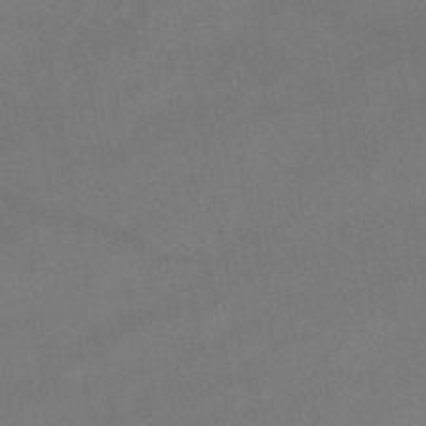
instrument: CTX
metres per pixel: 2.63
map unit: lHb
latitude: -47.0297
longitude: 62.3873
